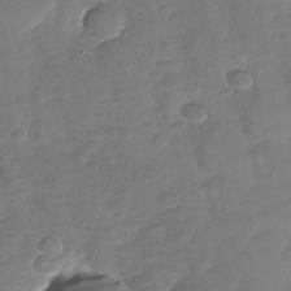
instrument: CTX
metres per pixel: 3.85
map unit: Nhu
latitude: -30.4251
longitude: -61.1214
